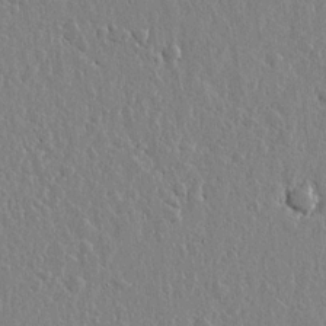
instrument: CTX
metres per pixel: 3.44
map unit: lHvf
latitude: 18.6301
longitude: -115.8205
